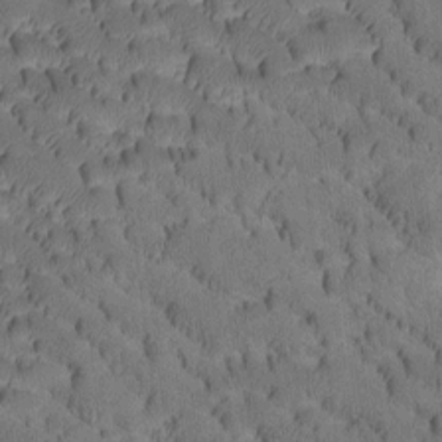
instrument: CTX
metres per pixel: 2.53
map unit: Htu
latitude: -3.2942
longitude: 172.3306
